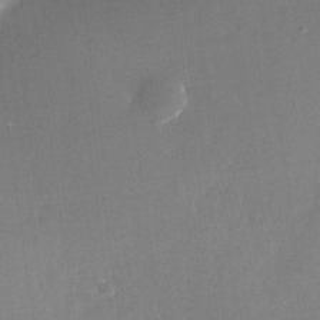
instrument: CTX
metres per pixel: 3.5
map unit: Nhu
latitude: -27.4076
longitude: -73.1404
